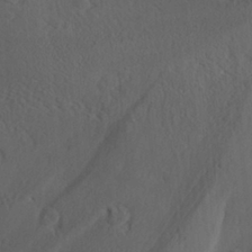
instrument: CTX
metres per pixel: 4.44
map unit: Aa
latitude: 28.5546
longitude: -131.9151
